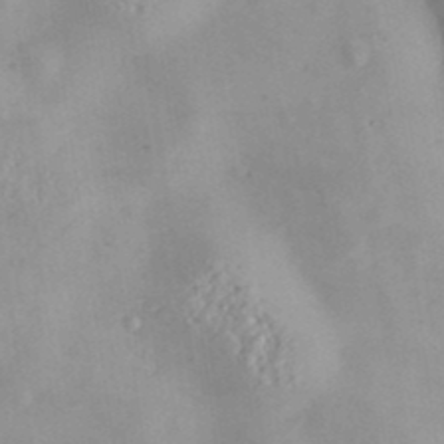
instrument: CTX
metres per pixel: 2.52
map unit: Nve
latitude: -8.7841
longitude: 174.8219
